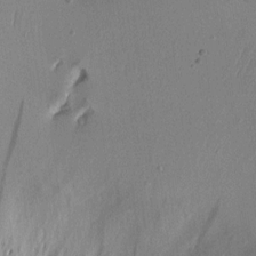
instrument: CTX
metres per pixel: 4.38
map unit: Aa
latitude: 11.5560
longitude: -127.1781
